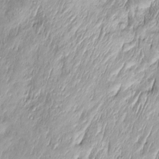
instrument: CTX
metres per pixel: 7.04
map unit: Htu
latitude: -4.8030
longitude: 159.4076
